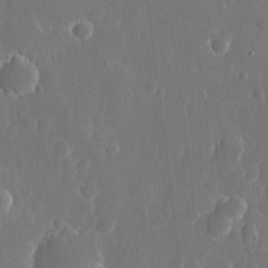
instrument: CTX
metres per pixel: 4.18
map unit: eHh
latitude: 10.8380
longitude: -71.1403
